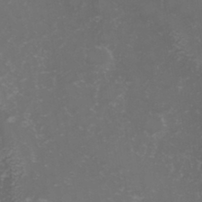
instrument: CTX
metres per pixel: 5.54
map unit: Hve
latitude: 33.2726
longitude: 149.3510
